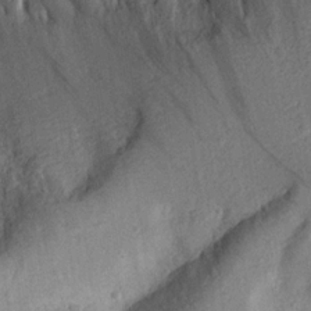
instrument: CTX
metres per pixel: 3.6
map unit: Aa
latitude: 18.2522
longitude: -143.0459
